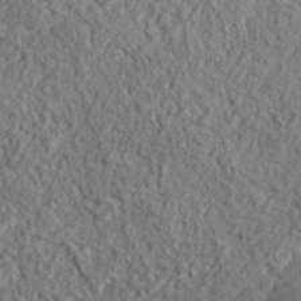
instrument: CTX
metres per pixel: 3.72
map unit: eHh
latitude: 37.8772
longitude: -81.1403
